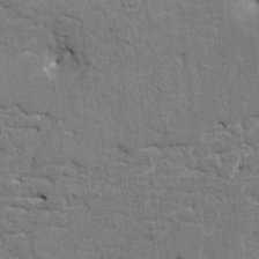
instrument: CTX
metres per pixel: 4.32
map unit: HNhu
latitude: 7.2537
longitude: -4.7246
